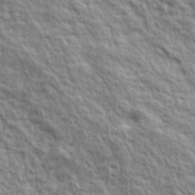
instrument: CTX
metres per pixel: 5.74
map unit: lHvf
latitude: 38.9514
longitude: -89.5372
